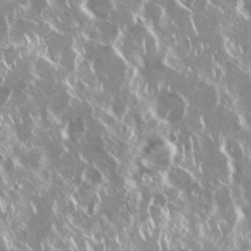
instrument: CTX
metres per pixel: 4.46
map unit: Nhu
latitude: 29.1970
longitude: -60.9891
